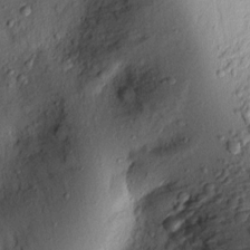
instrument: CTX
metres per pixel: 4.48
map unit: lAvf
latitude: 8.4412
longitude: 166.8786
